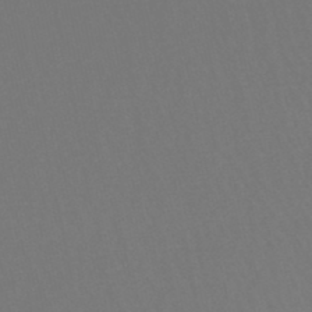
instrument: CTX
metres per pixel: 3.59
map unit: lHb
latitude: -46.9730
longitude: 64.9920
